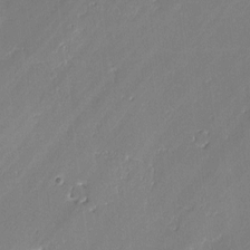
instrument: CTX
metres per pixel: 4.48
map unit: lAvf
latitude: -1.1809
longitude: -106.7246
